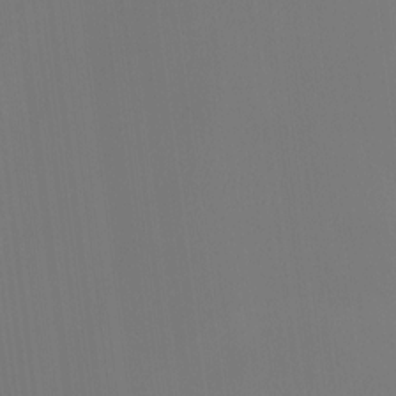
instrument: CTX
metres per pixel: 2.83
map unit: Htu
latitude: -12.7463
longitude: -46.3845
